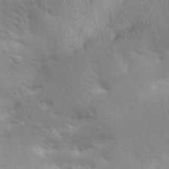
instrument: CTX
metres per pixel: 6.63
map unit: Aa
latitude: 28.3089
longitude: -144.2900
